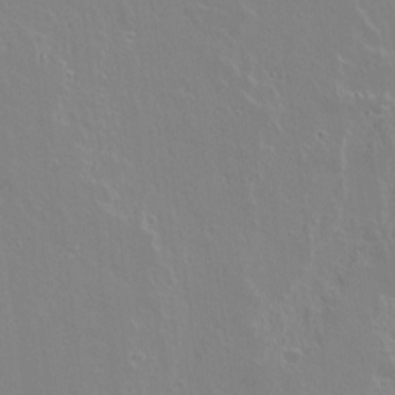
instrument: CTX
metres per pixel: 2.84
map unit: lAvf
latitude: 16.1578
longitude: -128.5357
